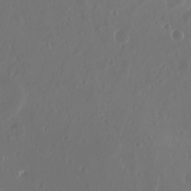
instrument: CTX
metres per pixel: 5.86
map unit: Htu
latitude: -7.0486
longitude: -74.5924
